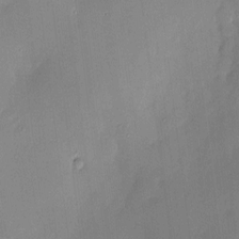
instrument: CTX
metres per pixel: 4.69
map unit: HNhu
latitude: 4.9325
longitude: 10.8219
